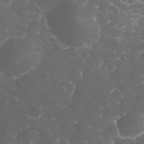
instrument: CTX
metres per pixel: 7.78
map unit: eHh
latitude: 32.6868
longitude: -63.2159
